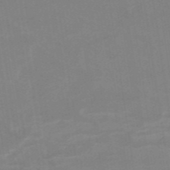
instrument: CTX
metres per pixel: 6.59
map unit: HNb
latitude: -54.2740
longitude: -48.8569
